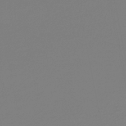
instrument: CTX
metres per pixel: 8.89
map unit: lHb
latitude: -42.1794
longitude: 75.6155
